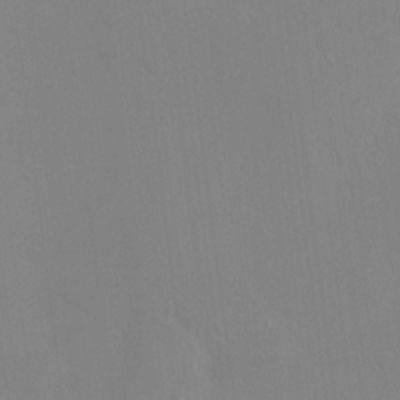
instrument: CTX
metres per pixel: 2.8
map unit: HNhu
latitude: 2.9513
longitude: 8.1039
